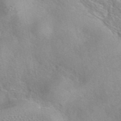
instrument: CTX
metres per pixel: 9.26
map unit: eAb
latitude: 42.2901
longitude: 107.4266
